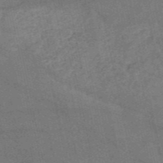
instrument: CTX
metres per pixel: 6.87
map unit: HNb
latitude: -53.7666
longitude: -46.5546
